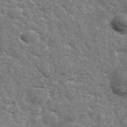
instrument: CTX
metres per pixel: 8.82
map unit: ANa
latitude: 43.5371
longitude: 47.0486
